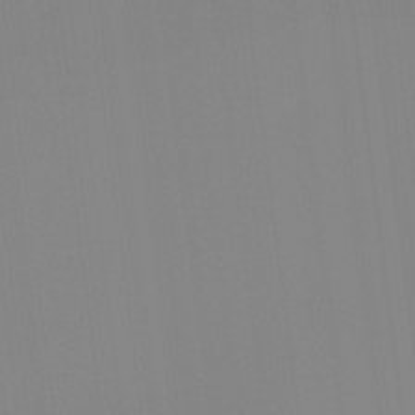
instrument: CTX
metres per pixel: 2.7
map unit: Ht
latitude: -14.5763
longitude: -51.6505
